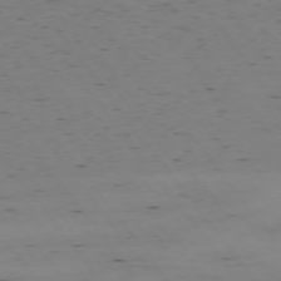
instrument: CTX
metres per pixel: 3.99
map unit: Hpe
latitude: -74.8219
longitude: 3.2186
